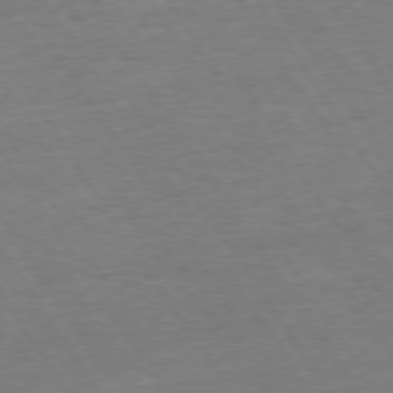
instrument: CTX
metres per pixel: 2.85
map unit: Hpe
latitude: 73.8584
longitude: -140.3845
